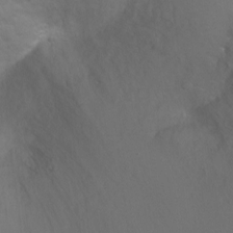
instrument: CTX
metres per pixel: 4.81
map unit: Ht
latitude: -6.1039
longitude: -34.7813
